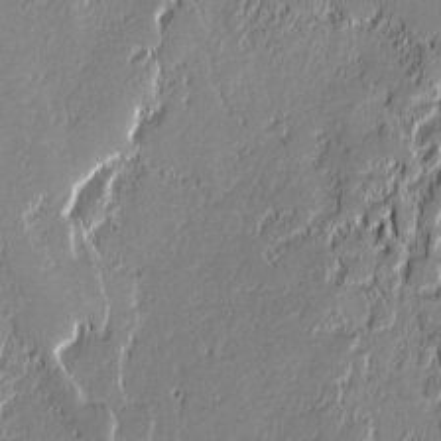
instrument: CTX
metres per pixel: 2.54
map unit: lAvf
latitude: -0.1606
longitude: -108.4979
